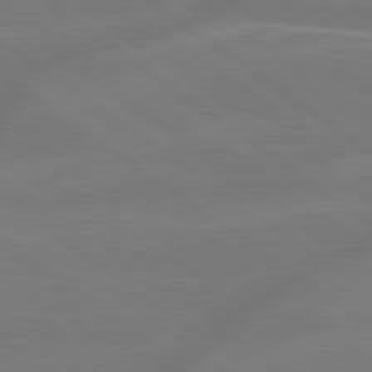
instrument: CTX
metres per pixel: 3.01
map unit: lApd
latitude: 79.3293
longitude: -141.9528
